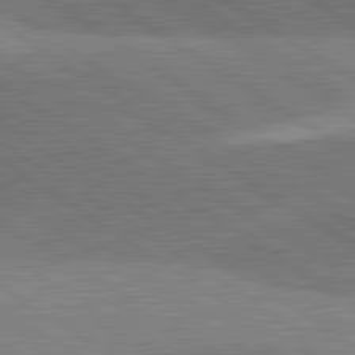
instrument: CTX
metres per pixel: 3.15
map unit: lApd
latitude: 81.5749
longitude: 140.6140
